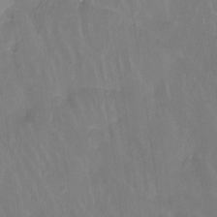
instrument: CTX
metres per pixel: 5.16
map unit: Htu
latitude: -13.6155
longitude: -46.1956
